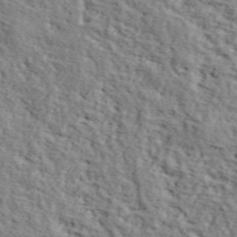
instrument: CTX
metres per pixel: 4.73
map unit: lHvf
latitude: 38.1767
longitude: -86.9325
